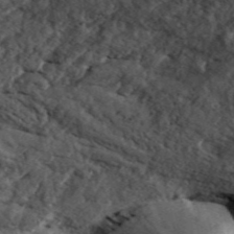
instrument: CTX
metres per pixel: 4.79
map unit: ANa
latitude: 44.8191
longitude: 45.6155
